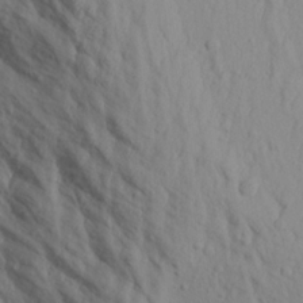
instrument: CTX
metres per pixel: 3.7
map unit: Aa
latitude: 17.8394
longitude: -147.6316
